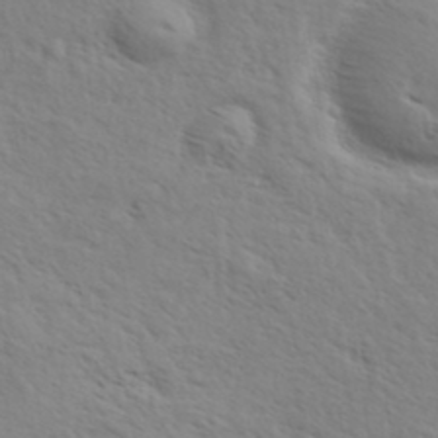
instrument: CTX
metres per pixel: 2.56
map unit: eHh
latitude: 36.1578
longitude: -139.0458
